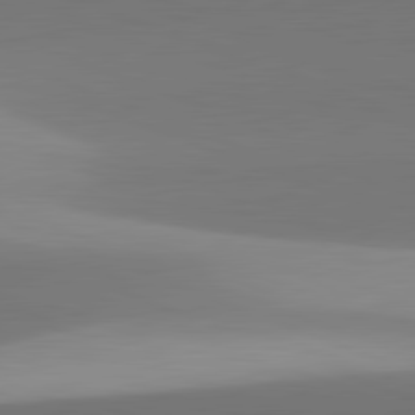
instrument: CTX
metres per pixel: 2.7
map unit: lApd
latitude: 81.8772
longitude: 141.5588
